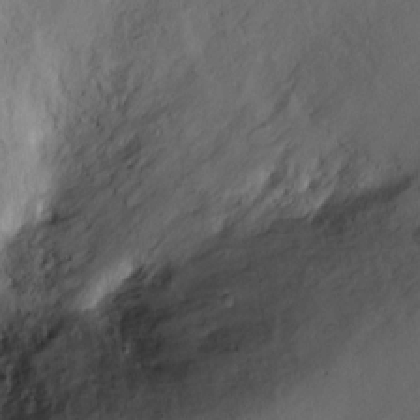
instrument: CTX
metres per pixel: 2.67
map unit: Ht
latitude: -2.1794
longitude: -14.5168
